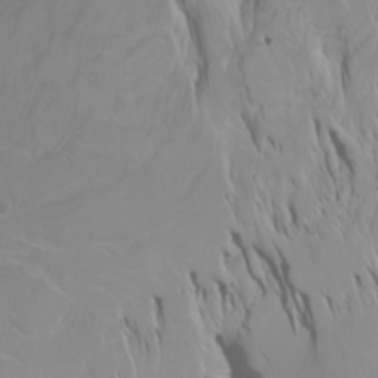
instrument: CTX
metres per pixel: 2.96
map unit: Htu
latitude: -4.4062
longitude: -89.5183
